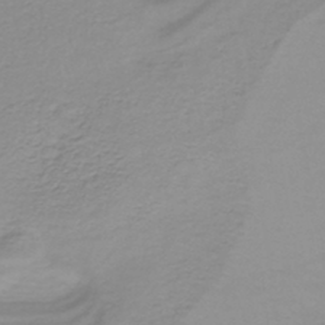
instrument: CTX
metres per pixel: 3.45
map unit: lHb
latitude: -36.8974
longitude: 61.8611
